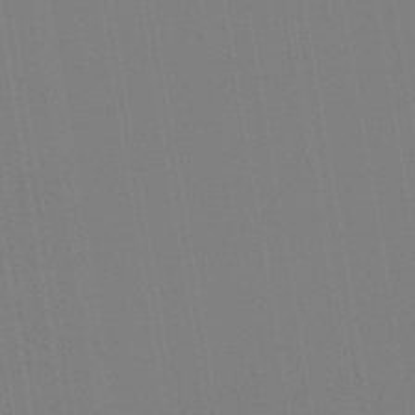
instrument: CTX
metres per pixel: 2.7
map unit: lHb
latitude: -41.6722
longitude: 78.2172
